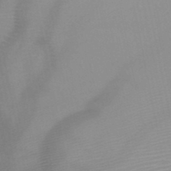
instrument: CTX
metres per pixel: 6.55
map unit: HNb
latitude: -48.4629
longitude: -43.8206
